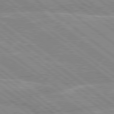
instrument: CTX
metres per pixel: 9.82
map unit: lApd
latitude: 79.1592
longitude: -156.4601
